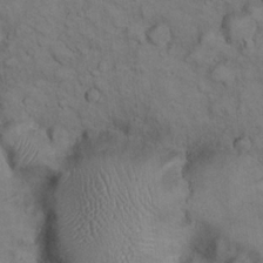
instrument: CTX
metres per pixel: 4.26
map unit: eHh
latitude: 22.6679
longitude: -60.0255
